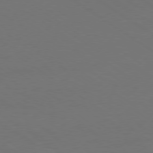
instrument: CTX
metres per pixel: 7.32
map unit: Ap
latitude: -79.8233
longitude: -66.2522
